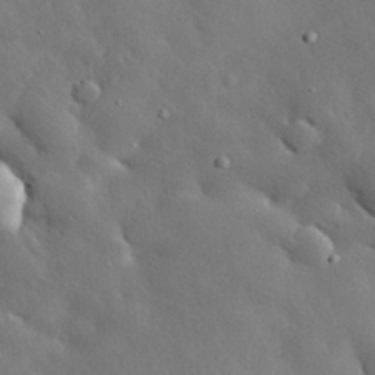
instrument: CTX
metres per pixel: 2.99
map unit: eHh
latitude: 30.4601
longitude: -80.6490
